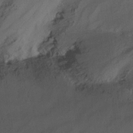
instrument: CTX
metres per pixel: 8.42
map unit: Nhu
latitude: -15.5399
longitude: -53.7450
